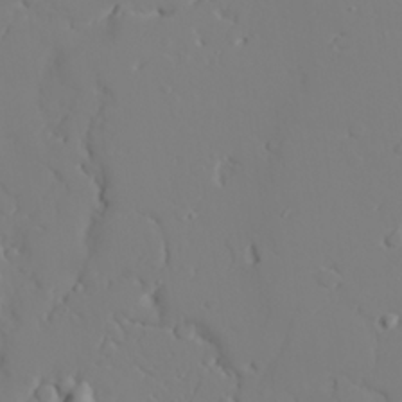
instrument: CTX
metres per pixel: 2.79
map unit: lAvf
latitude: 27.6316
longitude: -107.8205
